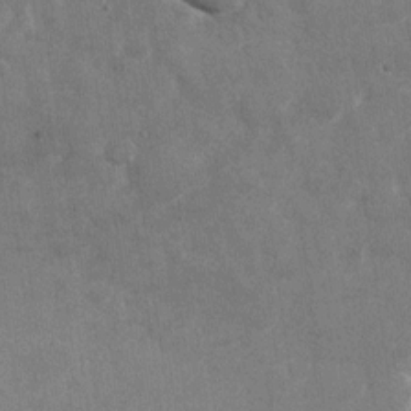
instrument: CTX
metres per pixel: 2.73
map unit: Nhu
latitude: -27.4643
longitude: -78.5357
